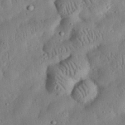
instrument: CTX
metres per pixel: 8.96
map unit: eHh
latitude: 33.0647
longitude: -75.1970
